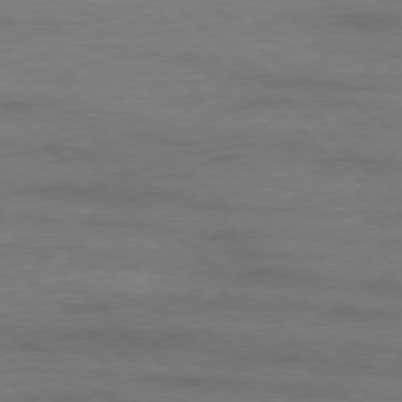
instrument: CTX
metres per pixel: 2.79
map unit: Ap
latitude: -77.8611
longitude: -93.4426
